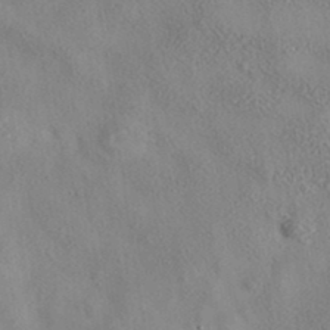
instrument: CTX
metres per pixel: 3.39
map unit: eAb
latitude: 35.9339
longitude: 107.8423
